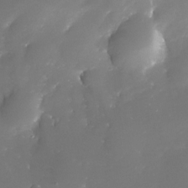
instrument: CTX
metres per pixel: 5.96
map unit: Nhe
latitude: -32.5952
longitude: -116.0822
